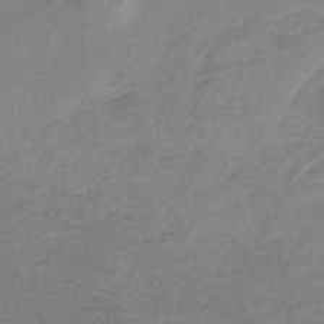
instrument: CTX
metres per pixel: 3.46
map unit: HNb
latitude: -33.8423
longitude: 56.7652
